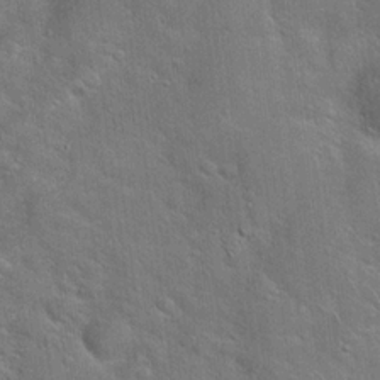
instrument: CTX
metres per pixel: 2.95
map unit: Hto
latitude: 19.6882
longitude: -51.5560
